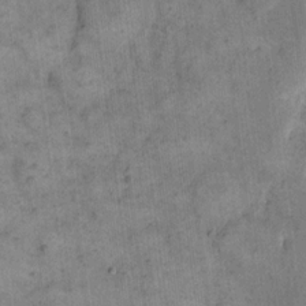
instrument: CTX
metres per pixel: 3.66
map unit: eHh
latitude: 14.6680
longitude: -66.5356
